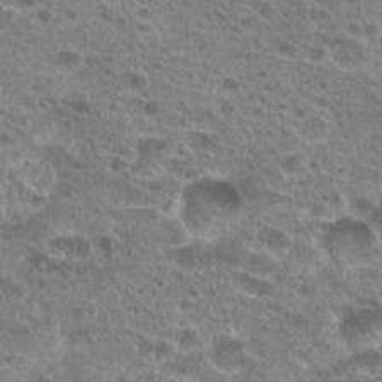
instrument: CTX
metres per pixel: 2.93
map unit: Hto
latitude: 21.0648
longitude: -41.4237
